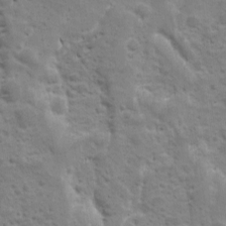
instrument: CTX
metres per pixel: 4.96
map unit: Ave
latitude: 10.4601
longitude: -104.6680
